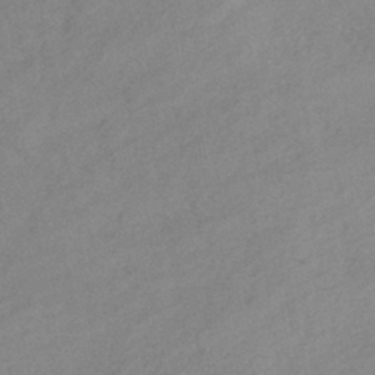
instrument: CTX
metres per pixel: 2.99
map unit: eHb
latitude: -39.3510
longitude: 82.2739
